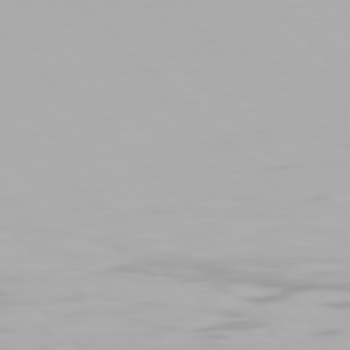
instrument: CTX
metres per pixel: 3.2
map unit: Hpe
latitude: 77.3103
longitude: -164.3656
